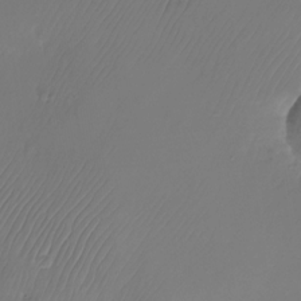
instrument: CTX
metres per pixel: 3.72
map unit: Nhu
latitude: -26.5951
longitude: -71.0269
